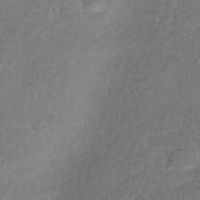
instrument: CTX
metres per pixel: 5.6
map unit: HNhu
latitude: -42.5006
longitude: 98.0283
